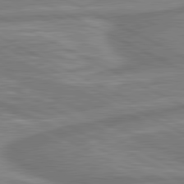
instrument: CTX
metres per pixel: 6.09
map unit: lApd
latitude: 81.3293
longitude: -173.7449
